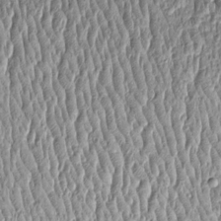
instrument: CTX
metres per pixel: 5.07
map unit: Htu
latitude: -4.8030
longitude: 159.1431
